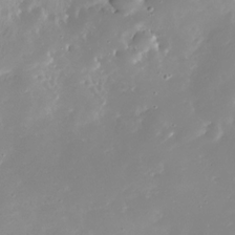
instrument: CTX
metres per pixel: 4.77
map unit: Nhe
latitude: -32.5196
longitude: -116.8758
